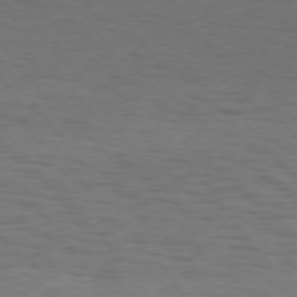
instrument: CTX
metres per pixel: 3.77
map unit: Hpe
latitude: 74.4034
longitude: -131.3671
